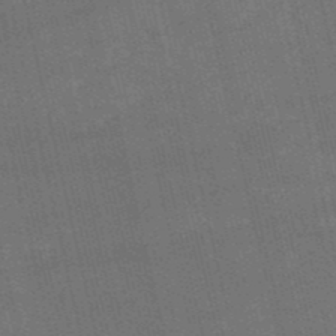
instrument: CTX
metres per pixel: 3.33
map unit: HNb
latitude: -52.0661
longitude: -40.9702
